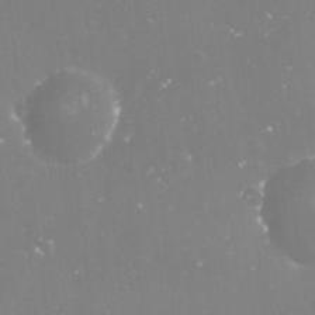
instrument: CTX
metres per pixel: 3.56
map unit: Nve
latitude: -17.5022
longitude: -59.2348
